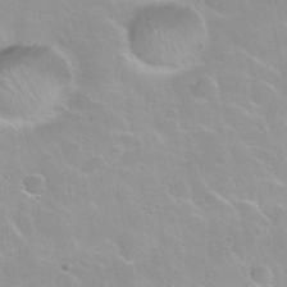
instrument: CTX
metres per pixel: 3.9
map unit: Nhu
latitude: 30.3279
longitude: -54.9891
